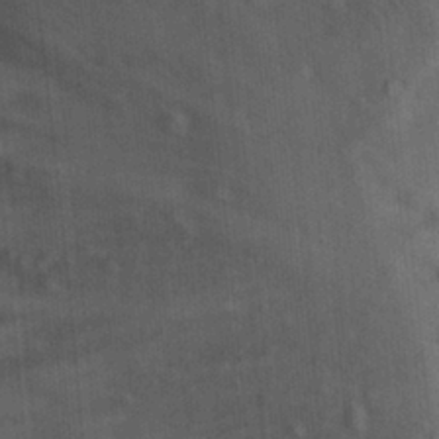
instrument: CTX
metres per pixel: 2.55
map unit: Hto
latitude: 9.5560
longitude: -35.8961
